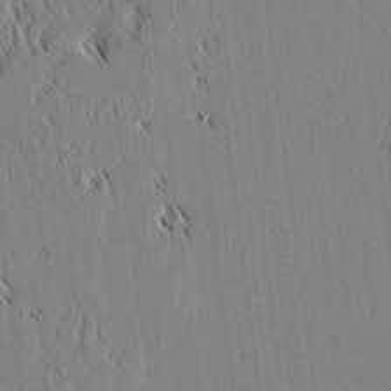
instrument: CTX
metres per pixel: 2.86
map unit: lAvf
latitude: 1.7260
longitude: -106.2711
